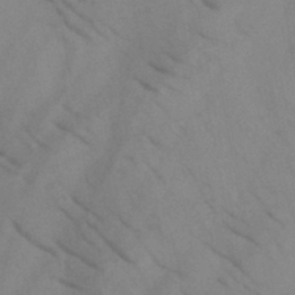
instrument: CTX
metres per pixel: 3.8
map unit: HNb
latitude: -44.6330
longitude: -41.0080
